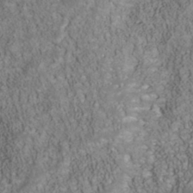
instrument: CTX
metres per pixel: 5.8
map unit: Nhu
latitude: -40.3495
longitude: -85.3671
